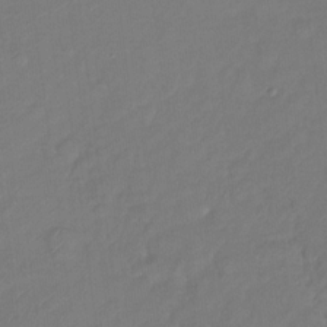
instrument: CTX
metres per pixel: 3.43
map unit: Ht
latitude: -14.5574
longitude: -53.0270
